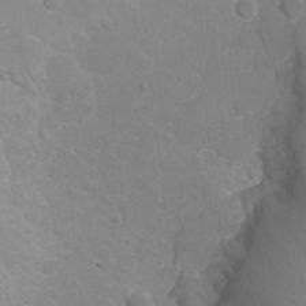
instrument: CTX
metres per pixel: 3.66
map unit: Ht
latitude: -7.4454
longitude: -35.3481
